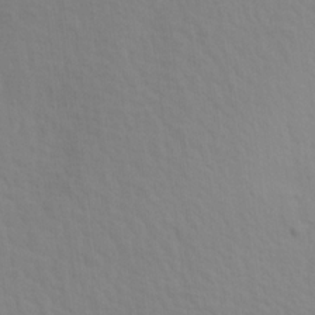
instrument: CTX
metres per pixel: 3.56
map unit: Aa
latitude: 18.4601
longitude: -143.9339
